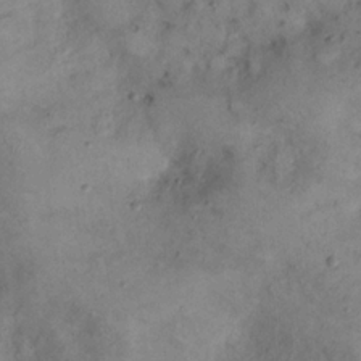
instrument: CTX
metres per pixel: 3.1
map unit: eHh
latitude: 20.9892
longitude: -60.2333
